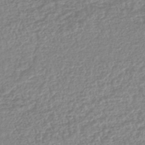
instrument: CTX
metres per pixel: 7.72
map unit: lHb
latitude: -44.4251
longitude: 68.8219
